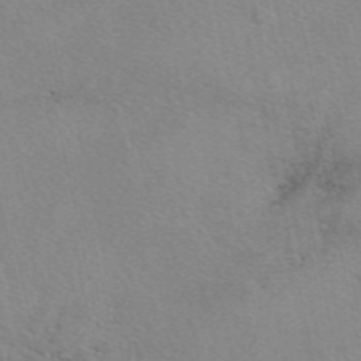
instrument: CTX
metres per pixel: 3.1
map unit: eAb
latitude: 49.2915
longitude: 106.6141
